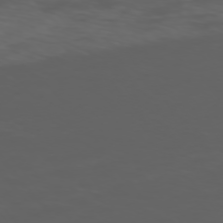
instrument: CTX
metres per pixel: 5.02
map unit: Ap
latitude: -75.8045
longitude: -67.6505
